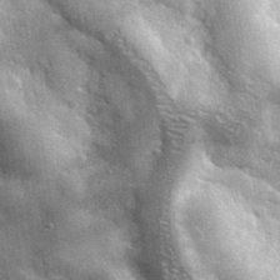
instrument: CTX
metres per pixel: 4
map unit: lHvf
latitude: 34.5923
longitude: -88.7813
